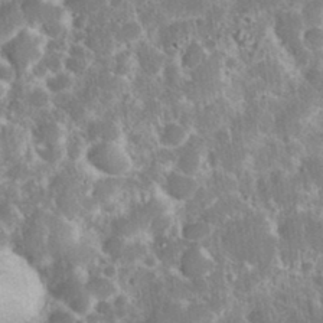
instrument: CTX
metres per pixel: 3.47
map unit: eHh
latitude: 36.7246
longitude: -61.0269
